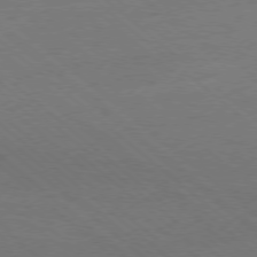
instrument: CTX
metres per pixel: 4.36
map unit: Ap
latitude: -78.7085
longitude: -55.3859
